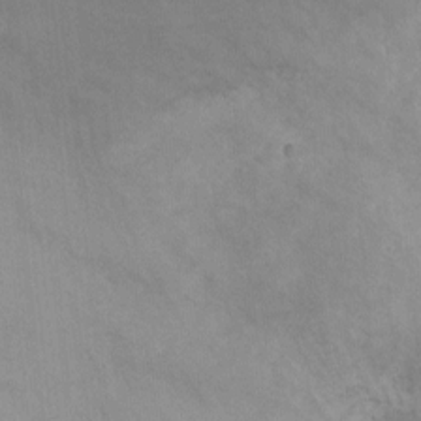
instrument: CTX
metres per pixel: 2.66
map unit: Ht
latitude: -2.0661
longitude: -32.8569
